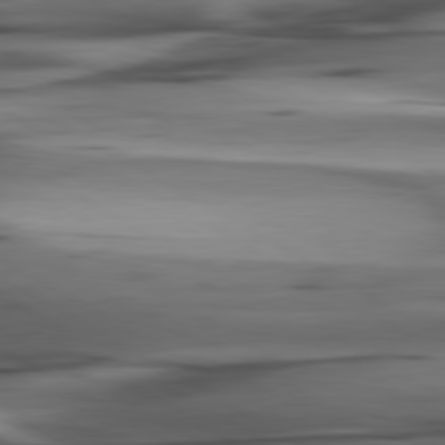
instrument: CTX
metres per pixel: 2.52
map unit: lApd
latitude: 80.5168
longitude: -122.1956
